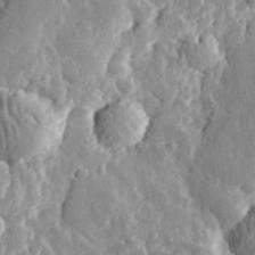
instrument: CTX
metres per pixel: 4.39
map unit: eHh
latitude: 32.1578
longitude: -79.8395
